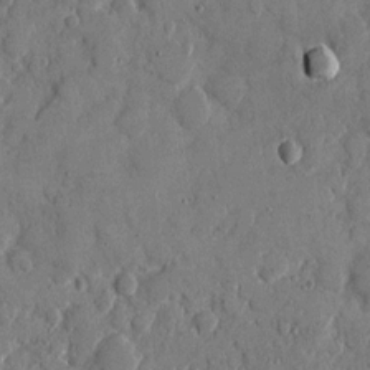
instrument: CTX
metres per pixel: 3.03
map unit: eHh
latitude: 9.1025
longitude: -67.2537
